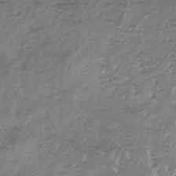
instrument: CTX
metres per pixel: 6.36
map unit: lHb
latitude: -34.8219
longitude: 68.0472
